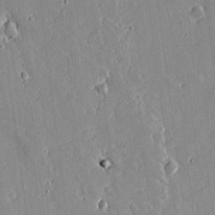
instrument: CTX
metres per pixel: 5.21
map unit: lAvf
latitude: 16.1767
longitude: -127.4238
